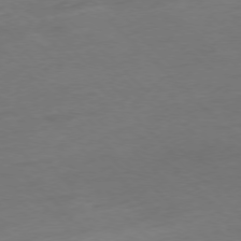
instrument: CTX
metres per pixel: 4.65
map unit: Ap
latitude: -77.1242
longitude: -64.6868
